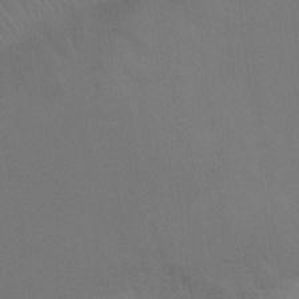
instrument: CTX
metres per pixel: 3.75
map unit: Ht
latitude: -9.3321
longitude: -32.7624
